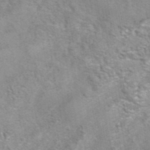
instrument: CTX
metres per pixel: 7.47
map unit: eAb
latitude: 41.9150
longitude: 106.1606
